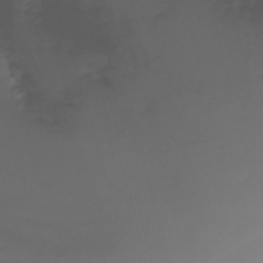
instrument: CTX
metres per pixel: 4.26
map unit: Nhu
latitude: -4.9730
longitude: -77.2915
